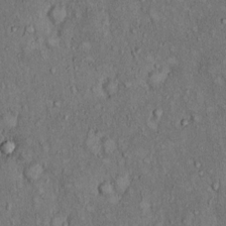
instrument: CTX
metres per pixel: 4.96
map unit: Hto
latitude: 12.2334
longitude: -60.1200
